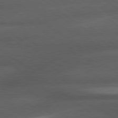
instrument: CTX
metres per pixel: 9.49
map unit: lApd
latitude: 79.7261
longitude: -128.5923
